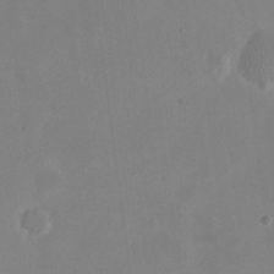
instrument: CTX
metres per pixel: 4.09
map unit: eHh
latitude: 20.7247
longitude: -70.6868
